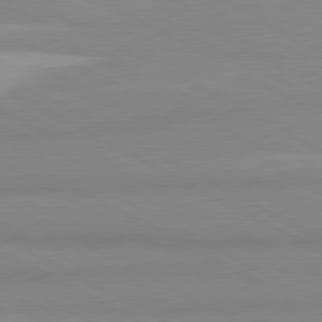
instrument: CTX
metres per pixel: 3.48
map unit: lApd
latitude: 80.8947
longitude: -179.7072
